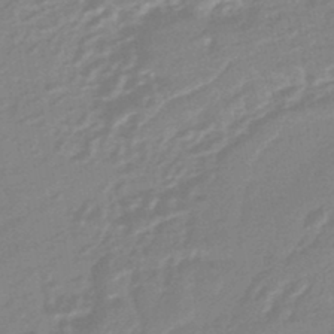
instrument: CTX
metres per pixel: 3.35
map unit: eHb
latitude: -44.7652
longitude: 89.9556
